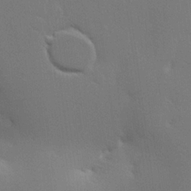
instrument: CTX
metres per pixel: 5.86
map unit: Hve
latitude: 23.1781
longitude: 145.9745
